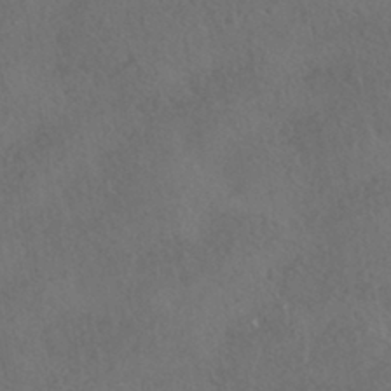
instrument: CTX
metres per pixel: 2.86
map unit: HNhu
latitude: -41.4643
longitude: 102.6707
